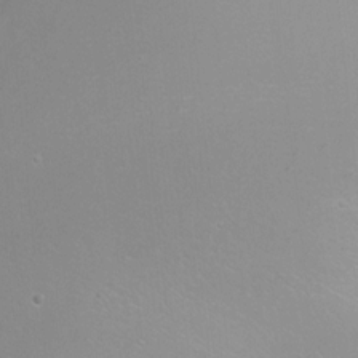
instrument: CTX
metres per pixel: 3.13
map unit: Nhu
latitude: -7.8044
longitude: -46.0444
